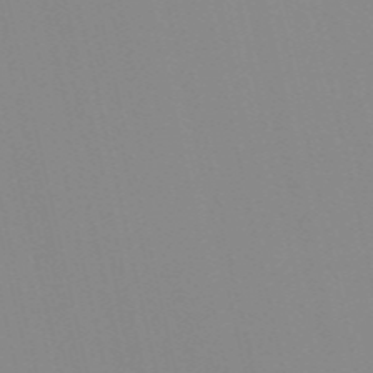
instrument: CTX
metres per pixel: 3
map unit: Nve
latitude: -57.2943
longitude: 60.6707
